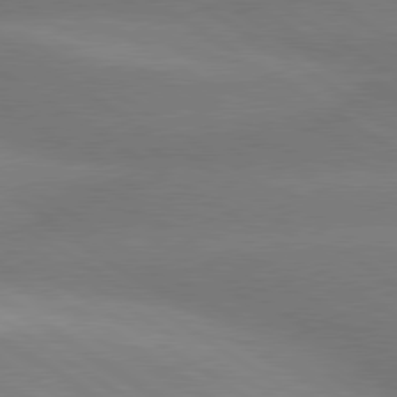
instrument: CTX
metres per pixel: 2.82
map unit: lApd
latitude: 80.0822
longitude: -145.4048
